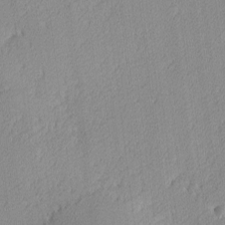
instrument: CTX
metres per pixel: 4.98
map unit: lHvf
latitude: -13.5210
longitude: -102.7435
